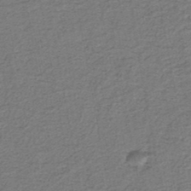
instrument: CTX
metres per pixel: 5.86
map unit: lHb
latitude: -39.7667
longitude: 54.8786
